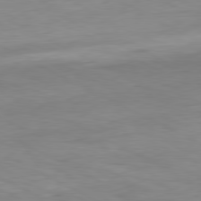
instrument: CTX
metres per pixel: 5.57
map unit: Ap
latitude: -81.1431
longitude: -95.8773
